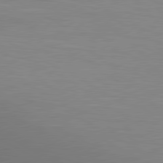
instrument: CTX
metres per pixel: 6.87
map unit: lApd
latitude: 80.2900
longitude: 132.1417
